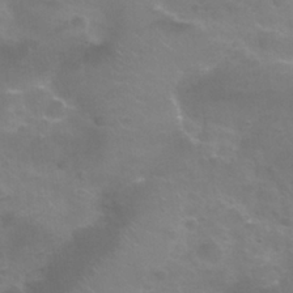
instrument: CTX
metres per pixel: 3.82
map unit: Nhu
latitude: 25.5371
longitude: -52.9325
